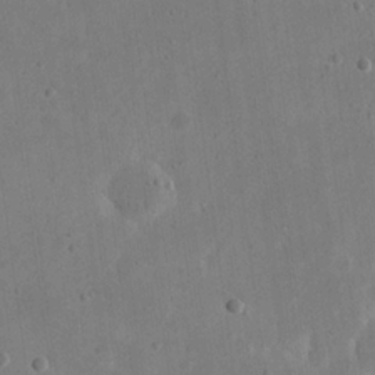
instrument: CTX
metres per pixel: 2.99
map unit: eHh
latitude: 21.4238
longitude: -69.7072
